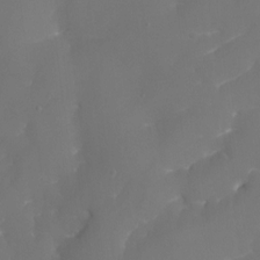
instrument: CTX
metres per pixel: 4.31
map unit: Nhu
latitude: -16.2551
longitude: -57.1403
